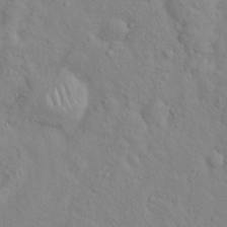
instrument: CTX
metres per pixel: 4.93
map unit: Hto
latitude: 17.1025
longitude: -53.1403
